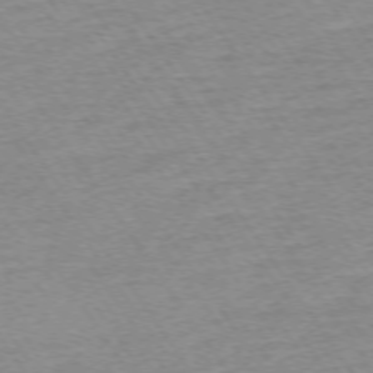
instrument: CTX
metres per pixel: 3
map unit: Ap
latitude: -74.6141
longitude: -84.3656
